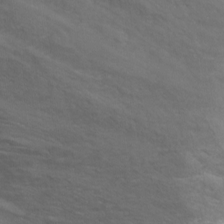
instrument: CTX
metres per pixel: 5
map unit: Nhu
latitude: -6.2361
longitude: -49.6883
